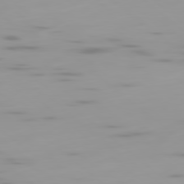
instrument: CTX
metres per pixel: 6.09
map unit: Ap
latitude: -79.8611
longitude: -69.0837
